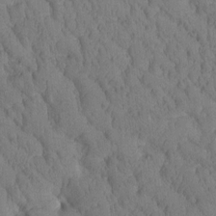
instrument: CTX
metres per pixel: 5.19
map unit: Htu
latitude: -3.1053
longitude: 172.9919
